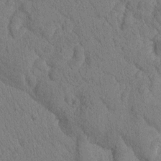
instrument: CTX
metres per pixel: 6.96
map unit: Htu
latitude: -0.5385
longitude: 174.6707
